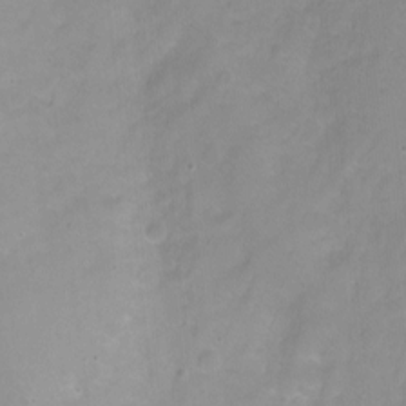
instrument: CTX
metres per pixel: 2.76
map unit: Nhu
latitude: -8.3306
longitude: -42.6680
